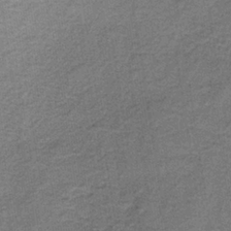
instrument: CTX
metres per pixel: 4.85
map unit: HNb
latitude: -35.5777
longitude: 54.3306
